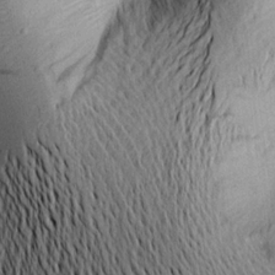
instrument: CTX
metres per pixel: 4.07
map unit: Aa
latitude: 19.4615
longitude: -145.8772
